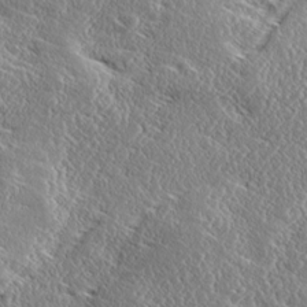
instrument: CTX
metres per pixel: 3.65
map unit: Ave
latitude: 17.7828
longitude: -137.6505
